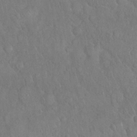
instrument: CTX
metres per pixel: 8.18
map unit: Nhu
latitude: 27.4804
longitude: -65.8016
